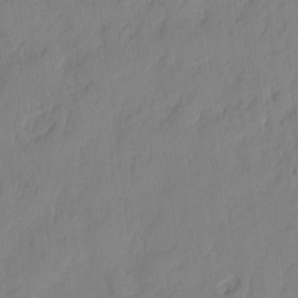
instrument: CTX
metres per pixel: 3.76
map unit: eHh
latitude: 5.5749
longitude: -75.8772
